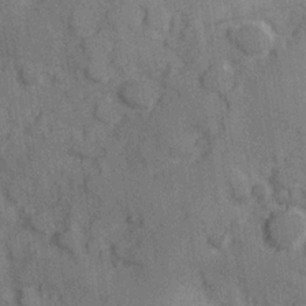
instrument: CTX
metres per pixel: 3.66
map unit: Hve
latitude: 25.5749
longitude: 147.5210
